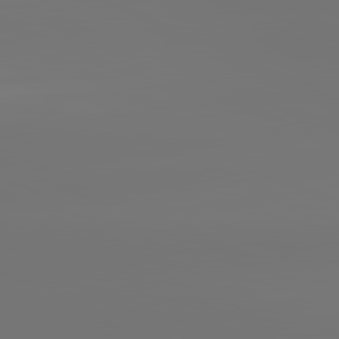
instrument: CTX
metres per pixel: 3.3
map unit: lApd
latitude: 81.7072
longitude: -152.1389
